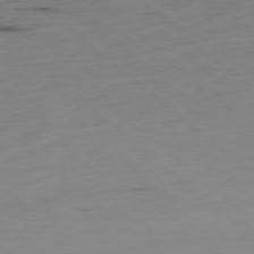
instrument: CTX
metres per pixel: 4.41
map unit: Hpe
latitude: -78.8975
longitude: 15.5966
